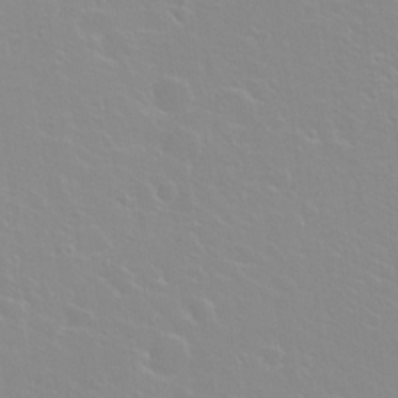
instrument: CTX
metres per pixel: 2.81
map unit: Hto
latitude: 20.9703
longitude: -33.4804
